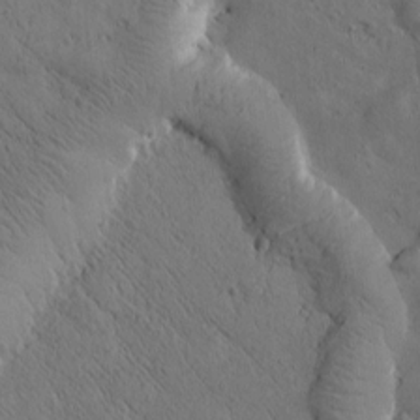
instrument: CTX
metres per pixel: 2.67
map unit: Htu
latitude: -0.2362
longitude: 175.4076
